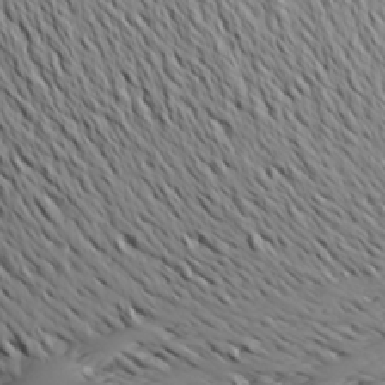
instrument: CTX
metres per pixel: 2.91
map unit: Aa
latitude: 22.6112
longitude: -144.1767
